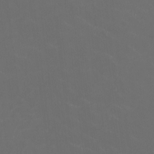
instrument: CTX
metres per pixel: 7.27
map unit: HNhu
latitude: 1.4237
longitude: -2.7813
